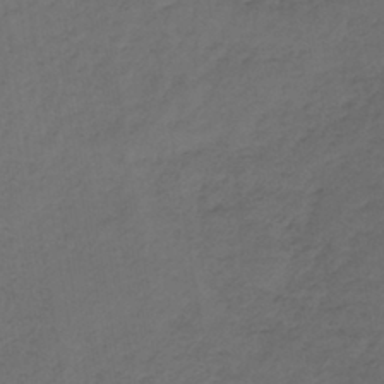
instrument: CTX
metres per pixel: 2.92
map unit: lHb
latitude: -39.8611
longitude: 62.2550
